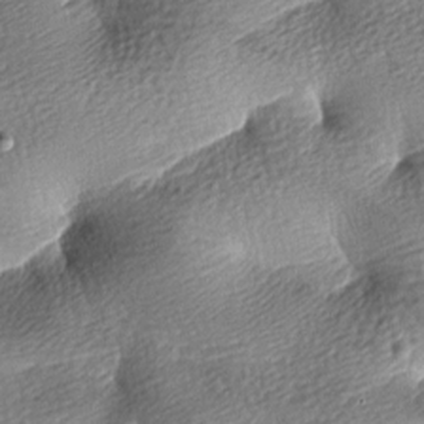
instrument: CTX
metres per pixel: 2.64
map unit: lAa
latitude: -9.0864
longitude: -126.1578
